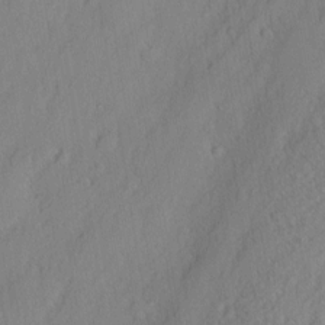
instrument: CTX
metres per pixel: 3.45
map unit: eHh
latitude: 2.9136
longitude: -77.3670
